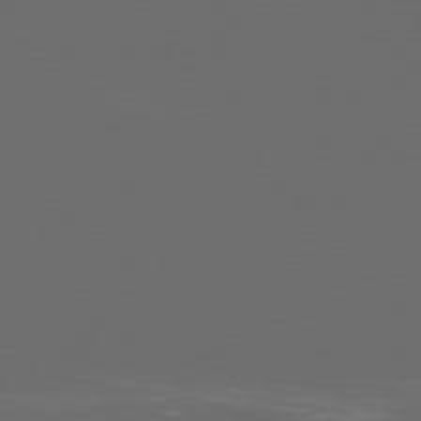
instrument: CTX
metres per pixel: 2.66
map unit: Ap
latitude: -79.3698
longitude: -58.9892
